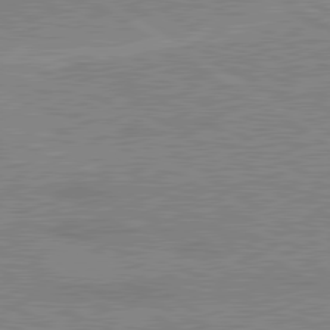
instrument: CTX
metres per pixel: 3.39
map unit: lApd
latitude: 80.3278
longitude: 123.6344
